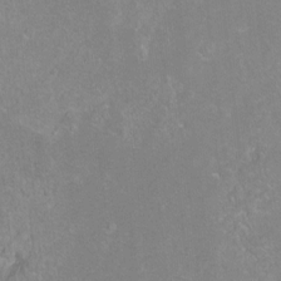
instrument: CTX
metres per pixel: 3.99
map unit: Ht
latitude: -7.0486
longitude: -36.4601
